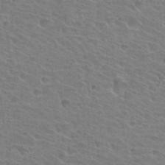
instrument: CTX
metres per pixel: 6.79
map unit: Hto
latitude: 34.3089
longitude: -39.4426
